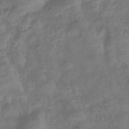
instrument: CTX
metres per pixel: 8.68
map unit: eHb
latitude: -42.8408
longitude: 82.2172
